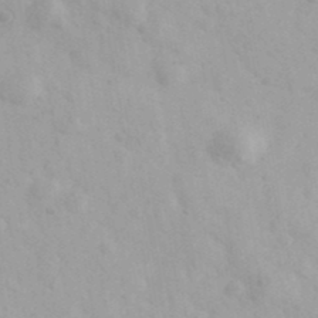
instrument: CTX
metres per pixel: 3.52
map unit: Ave
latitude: 39.8772
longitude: -106.8569
